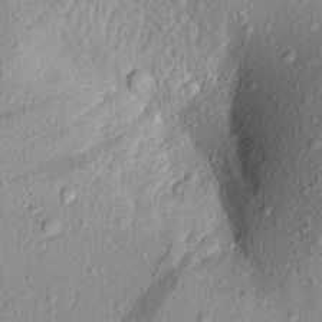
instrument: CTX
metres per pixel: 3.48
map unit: Aa
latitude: 17.3860
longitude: -146.9514
